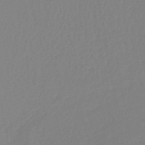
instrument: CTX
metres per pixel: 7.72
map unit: lHb
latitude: -44.9731
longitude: 55.6722
